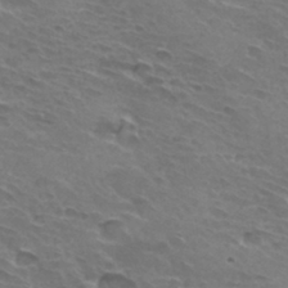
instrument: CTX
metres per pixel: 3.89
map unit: Hto
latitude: 32.7246
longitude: -43.4615
